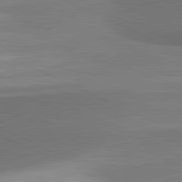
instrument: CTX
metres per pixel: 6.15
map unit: lApd
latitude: 81.7450
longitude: 154.1984
